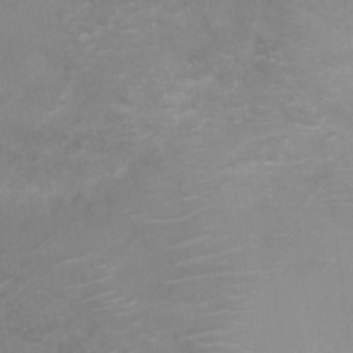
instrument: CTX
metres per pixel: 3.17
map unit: Nve
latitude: -18.7652
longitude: 106.5007
